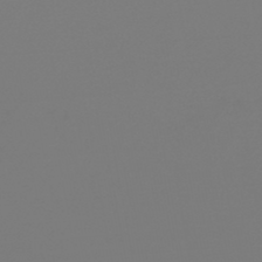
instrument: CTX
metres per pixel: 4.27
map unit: lHb
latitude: -46.3117
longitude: 74.5385
